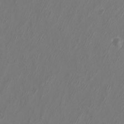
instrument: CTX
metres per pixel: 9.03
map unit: eHh
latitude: -7.1998
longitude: -76.1955
